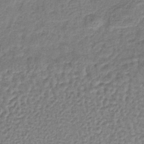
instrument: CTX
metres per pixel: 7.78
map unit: lHb
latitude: -36.6518
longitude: 59.8611
